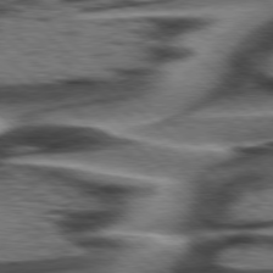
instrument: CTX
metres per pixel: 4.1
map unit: Hpe
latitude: 77.9339
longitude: -156.2333
